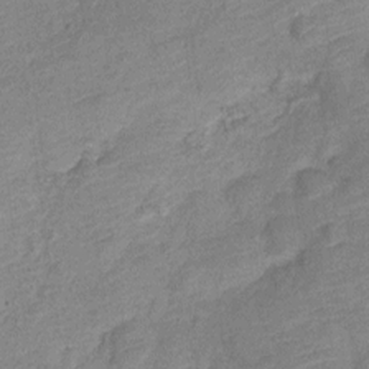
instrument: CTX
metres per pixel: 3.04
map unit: Nve
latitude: -18.2550
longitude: 108.5385
